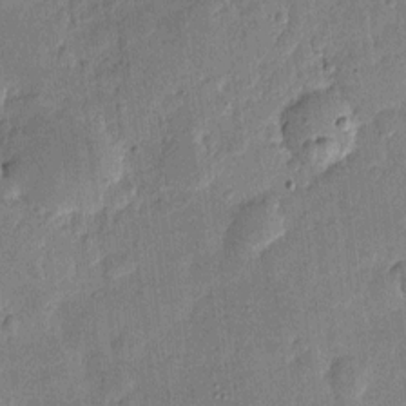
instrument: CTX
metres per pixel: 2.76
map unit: eHh
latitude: 4.3089
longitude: -71.1214
